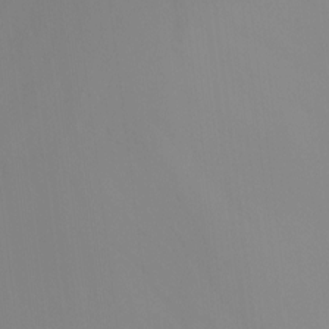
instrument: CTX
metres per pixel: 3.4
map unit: Ht
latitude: -15.4644
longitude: -54.6301
